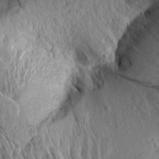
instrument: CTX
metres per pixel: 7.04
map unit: Aa
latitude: 15.1404
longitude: -142.1011
